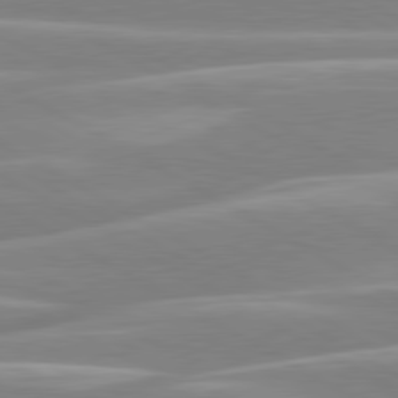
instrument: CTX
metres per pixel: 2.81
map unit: lApd
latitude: 80.4412
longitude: -128.6868
